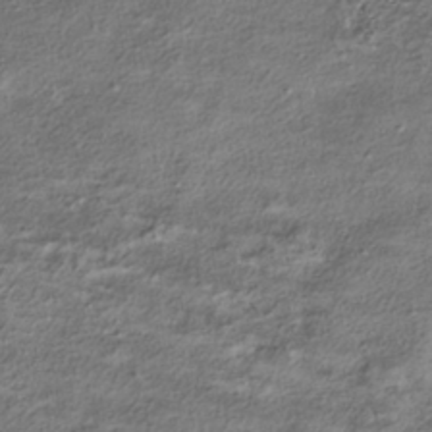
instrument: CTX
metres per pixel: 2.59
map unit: HNhu
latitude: -39.5021
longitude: 107.5022
